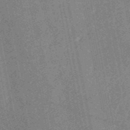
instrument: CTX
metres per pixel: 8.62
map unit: HNb
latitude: -52.4062
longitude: -49.4615
